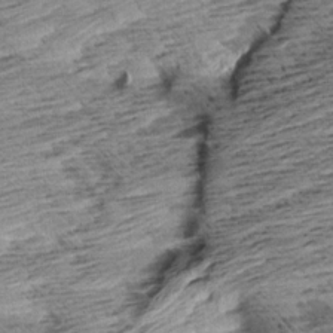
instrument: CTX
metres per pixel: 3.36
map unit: Aa
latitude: 8.2901
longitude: -138.6868
